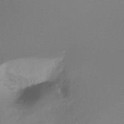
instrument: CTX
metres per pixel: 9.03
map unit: Ht
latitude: -16.5952
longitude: -46.8191
